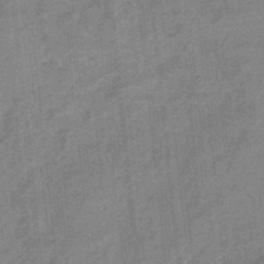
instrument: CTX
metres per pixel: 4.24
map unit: HNb
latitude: -35.5210
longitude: 57.2565
